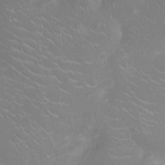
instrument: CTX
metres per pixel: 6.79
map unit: Ht
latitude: -3.3131
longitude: -16.4979
